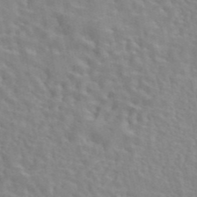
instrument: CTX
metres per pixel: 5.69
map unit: eAb
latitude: 44.1011
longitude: 112.8219
